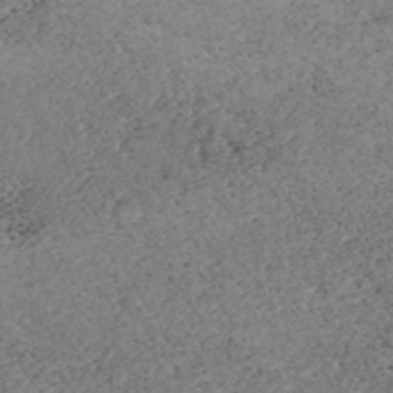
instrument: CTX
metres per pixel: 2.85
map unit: ANa
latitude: 39.6505
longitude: 19.2565
